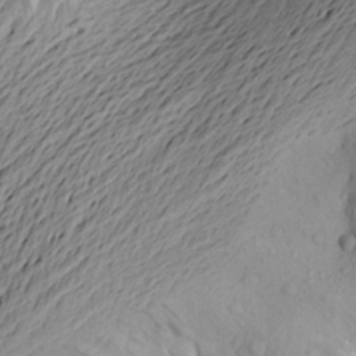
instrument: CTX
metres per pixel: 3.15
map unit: Aa
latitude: 22.2522
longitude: -149.0270
